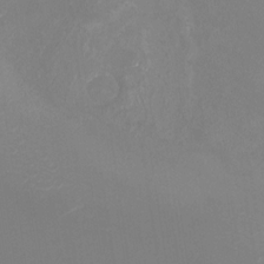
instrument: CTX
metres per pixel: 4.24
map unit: eHh
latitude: -7.2754
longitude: -77.7260
